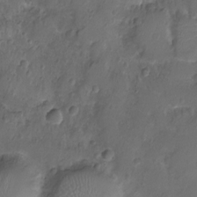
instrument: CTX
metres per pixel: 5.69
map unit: Nhu
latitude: -15.6911
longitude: -26.0444
